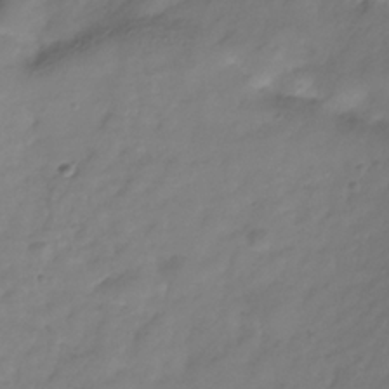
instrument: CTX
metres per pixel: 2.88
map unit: Hve
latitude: -32.7086
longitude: 91.8801
